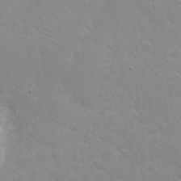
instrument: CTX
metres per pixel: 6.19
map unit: eHh
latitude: 4.3845
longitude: -67.2348
